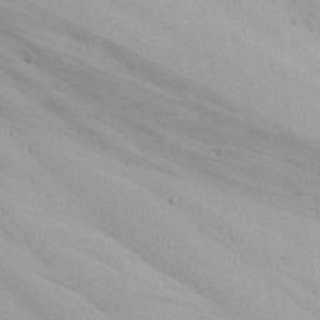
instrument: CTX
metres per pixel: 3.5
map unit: Ave
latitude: 22.0822
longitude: -137.5182
